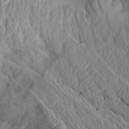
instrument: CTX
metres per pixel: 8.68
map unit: Aa
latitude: 14.6302
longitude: -146.8380
